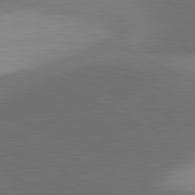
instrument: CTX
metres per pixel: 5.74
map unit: lApd
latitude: 81.5560
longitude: 139.7478
